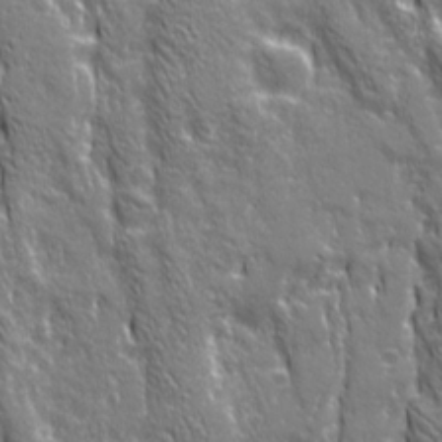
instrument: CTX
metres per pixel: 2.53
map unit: Ave
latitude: 21.4049
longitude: -134.9513
